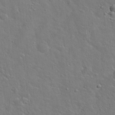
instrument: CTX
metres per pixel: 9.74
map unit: Hto
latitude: 20.8758
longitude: -49.5938
